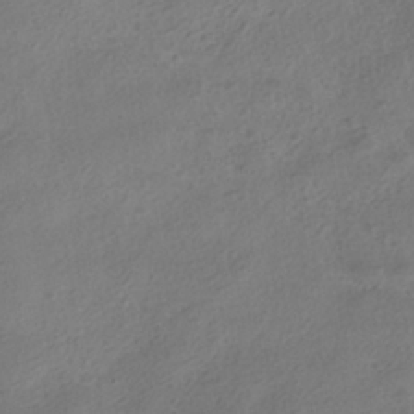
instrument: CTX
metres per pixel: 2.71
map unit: ANa
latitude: -36.8597
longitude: 95.0297
